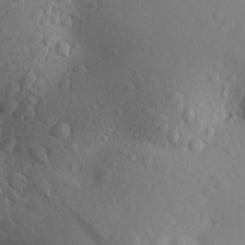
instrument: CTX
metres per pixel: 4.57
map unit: Aa
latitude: 24.2144
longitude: -146.3657
